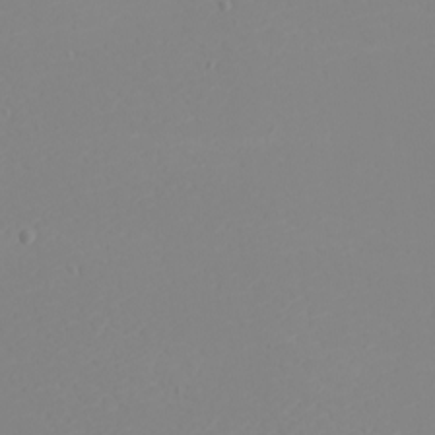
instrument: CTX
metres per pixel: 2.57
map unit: eHh
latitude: -5.8044
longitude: -85.8395
